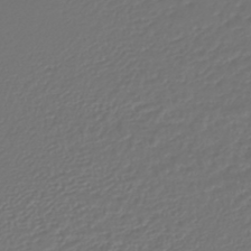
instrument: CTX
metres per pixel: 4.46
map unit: lHb
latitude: -43.9556
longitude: 72.2739
